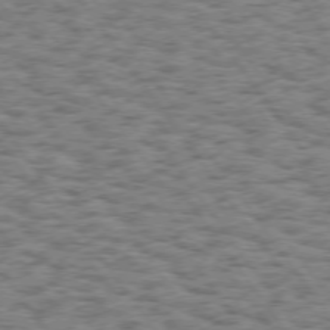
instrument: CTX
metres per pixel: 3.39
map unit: Hpe
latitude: 74.1011
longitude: -135.0080
